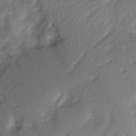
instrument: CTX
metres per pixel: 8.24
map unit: Ave
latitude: 2.3656
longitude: -110.5735
